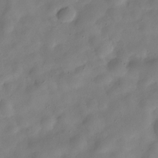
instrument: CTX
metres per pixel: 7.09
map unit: Hve
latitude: -31.4454
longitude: 94.7841
